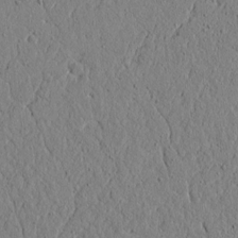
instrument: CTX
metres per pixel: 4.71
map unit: lAvf
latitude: 5.6883
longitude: 166.0472
